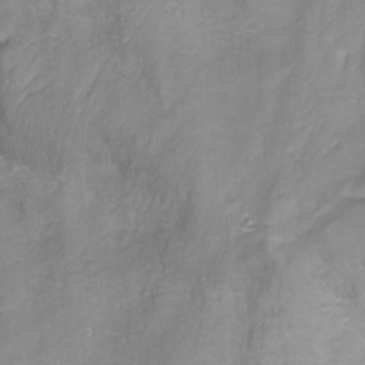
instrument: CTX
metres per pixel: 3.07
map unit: Ht
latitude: -16.3118
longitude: -42.8380
